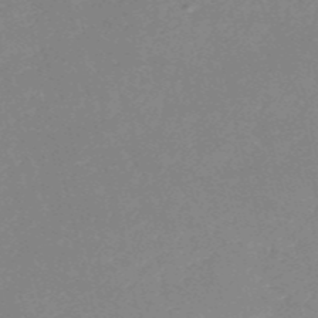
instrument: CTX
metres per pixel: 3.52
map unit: HNb
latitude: -53.0108
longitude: -37.1214
